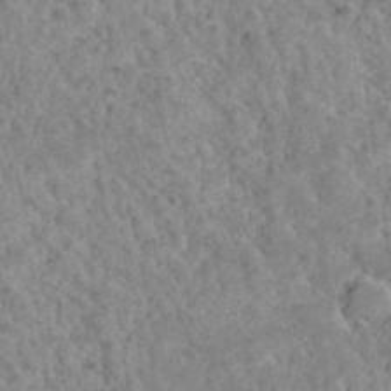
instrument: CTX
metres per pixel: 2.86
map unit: Hto
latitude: 35.8394
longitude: -50.7435
